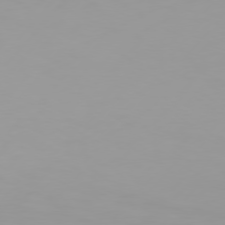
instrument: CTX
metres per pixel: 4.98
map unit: Hpe
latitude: 75.8017
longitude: -128.7057
